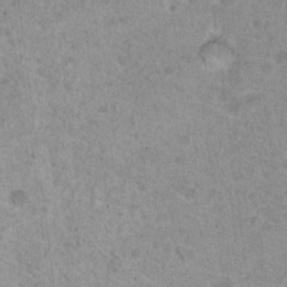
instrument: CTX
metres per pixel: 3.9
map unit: Nhu
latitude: 18.4601
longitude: -31.4049
